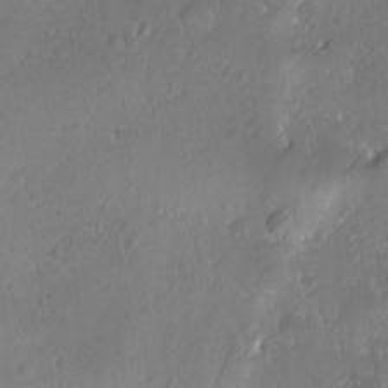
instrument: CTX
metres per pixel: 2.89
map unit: Ave
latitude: -10.6141
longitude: -121.4427
